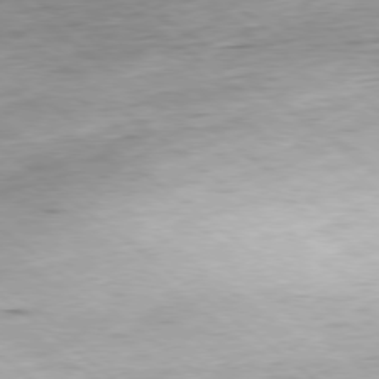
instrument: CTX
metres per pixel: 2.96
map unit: Hpe
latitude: -78.9352
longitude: 10.1039
